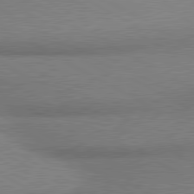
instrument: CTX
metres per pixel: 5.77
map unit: lApd
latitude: 80.3089
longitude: 165.6155
